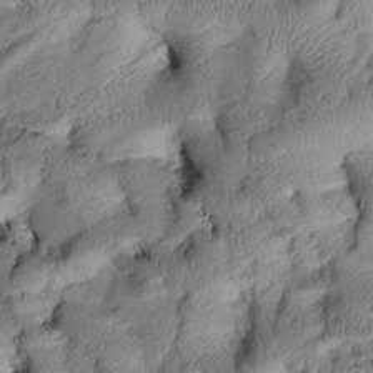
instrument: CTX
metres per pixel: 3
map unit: Htu
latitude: 3.3859
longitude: 149.2187
